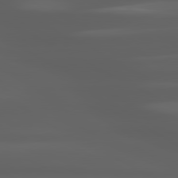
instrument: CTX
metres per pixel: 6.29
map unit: lApd
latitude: 80.4601
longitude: -140.2900
